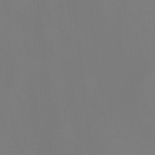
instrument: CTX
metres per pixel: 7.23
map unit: Ht
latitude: -6.3306
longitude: -28.8380
